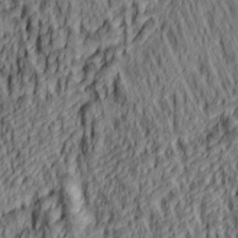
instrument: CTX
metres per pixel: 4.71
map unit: lAa
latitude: 5.2726
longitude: -114.9513
